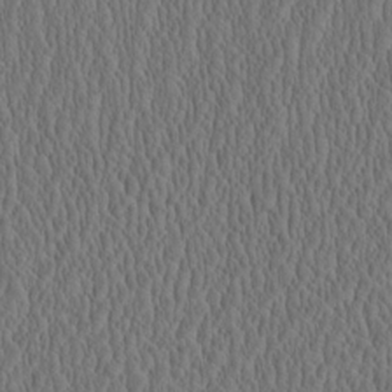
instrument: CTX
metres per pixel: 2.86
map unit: Htu
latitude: -2.3873
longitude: 167.7100
